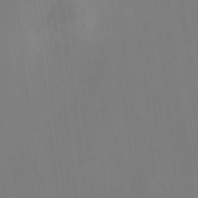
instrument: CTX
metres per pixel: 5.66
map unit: HNhu
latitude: 10.7813
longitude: 10.9731
